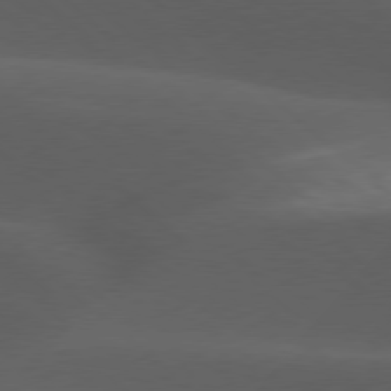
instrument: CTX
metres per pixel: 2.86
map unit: lApd
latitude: 77.7071
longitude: -54.6868
